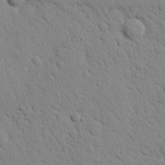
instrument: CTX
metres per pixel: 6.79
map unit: Nhu
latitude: 22.0633
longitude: -76.8569
